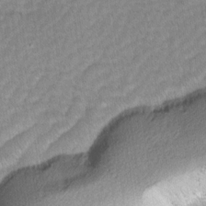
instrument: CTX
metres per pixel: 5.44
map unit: Ave
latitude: -1.0109
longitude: -113.9717
